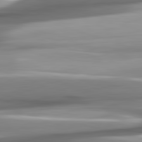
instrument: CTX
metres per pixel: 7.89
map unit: lApd
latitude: 82.3089
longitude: -141.6882
